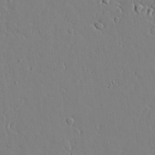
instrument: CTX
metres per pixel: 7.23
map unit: lAvf
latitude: 24.6679
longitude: -110.5546
